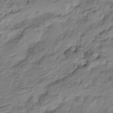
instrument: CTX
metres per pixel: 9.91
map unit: HNhu
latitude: -21.1242
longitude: 84.6896
